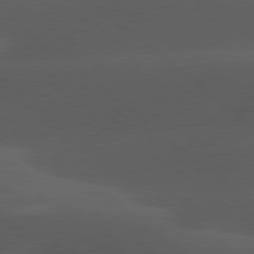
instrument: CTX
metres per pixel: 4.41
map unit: lApd
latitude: 78.1389
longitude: -55.4615
